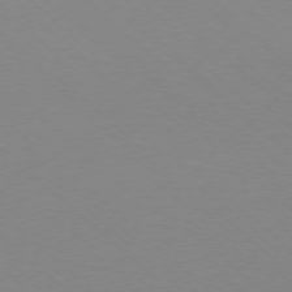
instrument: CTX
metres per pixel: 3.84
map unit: Ap
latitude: -78.1039
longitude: -91.0458
